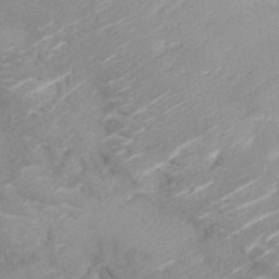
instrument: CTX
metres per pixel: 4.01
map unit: ANa
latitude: 41.6315
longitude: 53.3131
